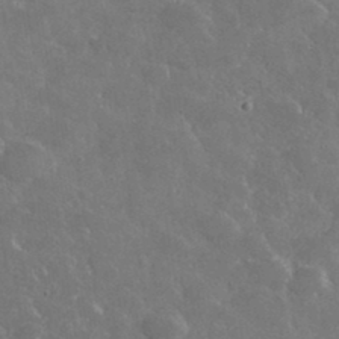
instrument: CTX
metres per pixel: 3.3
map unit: lHvf
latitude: 36.7246
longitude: -90.4790
